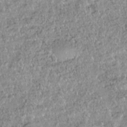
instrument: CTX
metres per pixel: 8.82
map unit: HNhu
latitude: -36.5384
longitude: 33.8989
